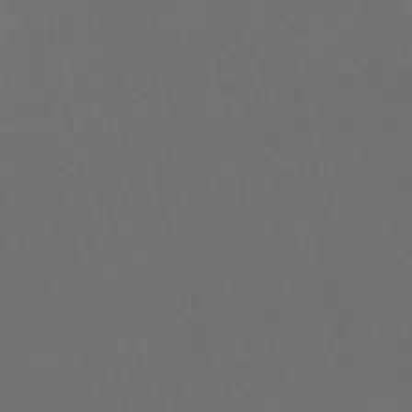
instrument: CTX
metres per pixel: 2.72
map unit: eHb
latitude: -50.7463
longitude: 71.2376
